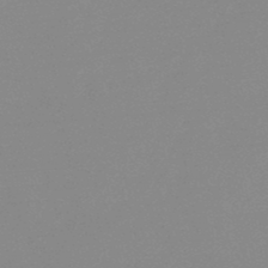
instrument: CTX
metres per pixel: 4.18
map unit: lHb
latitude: -48.1795
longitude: 64.7463
